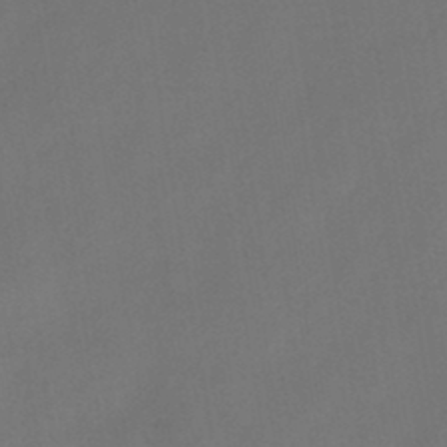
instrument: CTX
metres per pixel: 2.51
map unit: HNb
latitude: -44.3117
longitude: -39.3293
